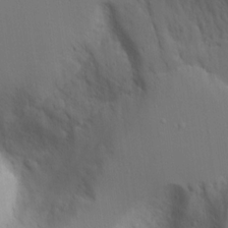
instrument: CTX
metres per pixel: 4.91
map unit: Aa
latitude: 18.0255
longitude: -124.7813
